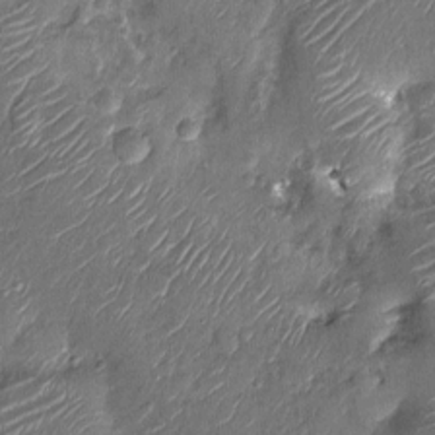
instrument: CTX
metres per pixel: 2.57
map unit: Nhu
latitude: -12.5952
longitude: -22.9892
